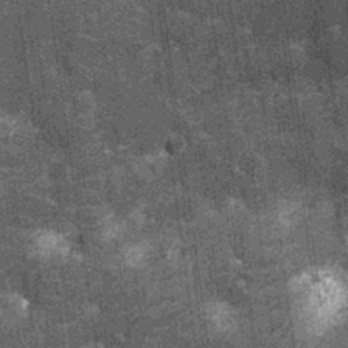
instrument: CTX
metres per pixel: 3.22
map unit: Nhu
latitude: -12.5952
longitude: -22.3089
